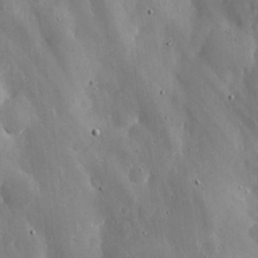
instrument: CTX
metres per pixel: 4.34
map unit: lHvf
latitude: 20.0822
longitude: -114.8568
